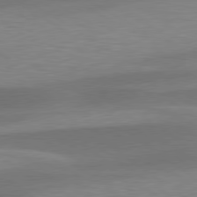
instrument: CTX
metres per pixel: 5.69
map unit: lApd
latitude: 79.5182
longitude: -93.7449
